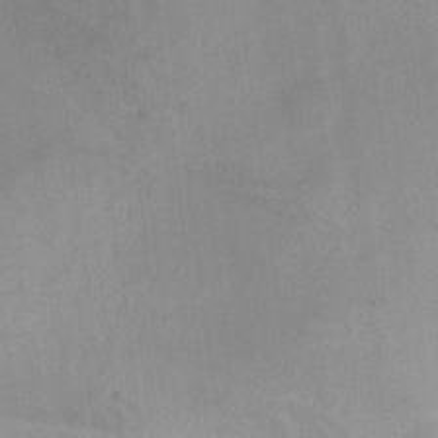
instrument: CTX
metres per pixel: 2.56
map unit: Ht
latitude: -12.2362
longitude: -21.0269
